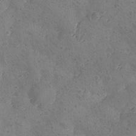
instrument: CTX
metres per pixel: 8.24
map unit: Ave
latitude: -8.8030
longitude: -118.4034
